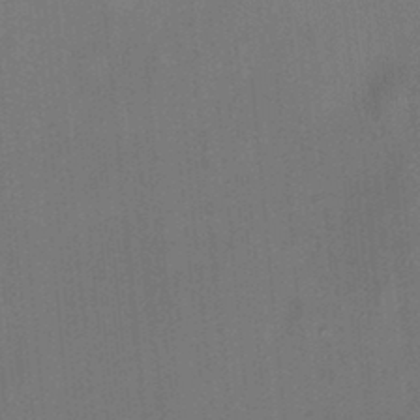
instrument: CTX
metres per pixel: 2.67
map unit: HNhu
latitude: 13.3671
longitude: 10.8408
